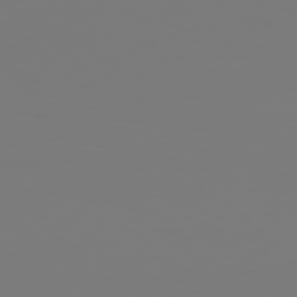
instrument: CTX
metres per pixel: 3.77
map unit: Hpe
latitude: 77.8016
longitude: -135.3670
